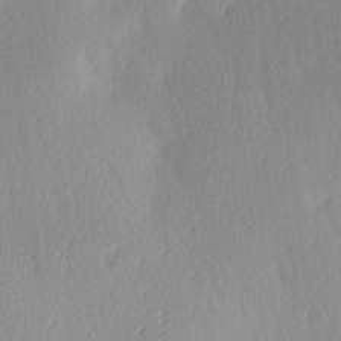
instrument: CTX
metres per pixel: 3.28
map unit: Ave
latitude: 3.7827
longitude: -113.3482
